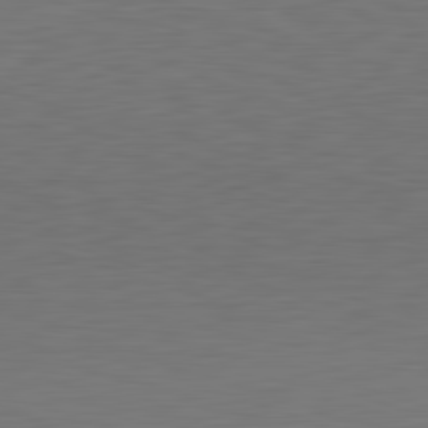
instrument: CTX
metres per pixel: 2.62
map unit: Hpe
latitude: -82.5385
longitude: 11.2754
